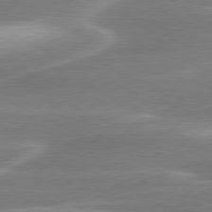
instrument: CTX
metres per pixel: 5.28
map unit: lApd
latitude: 79.9906
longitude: -116.2900
